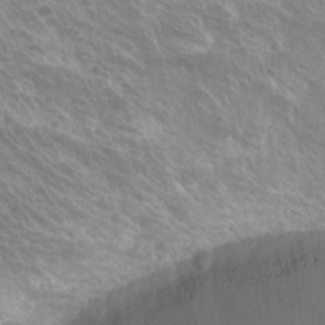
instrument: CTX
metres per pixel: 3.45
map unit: Hto
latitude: 25.8016
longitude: -36.4223
